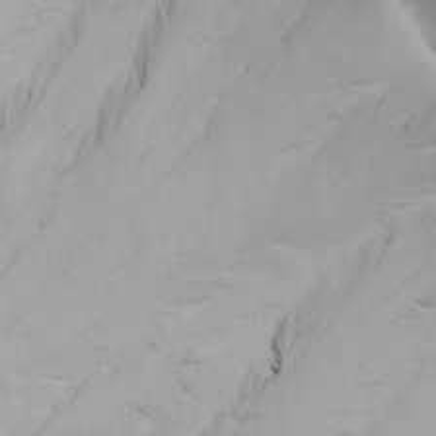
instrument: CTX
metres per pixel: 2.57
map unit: Nhu
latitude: -5.8989
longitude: -68.4034
